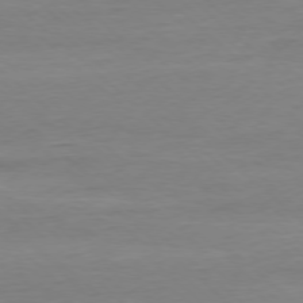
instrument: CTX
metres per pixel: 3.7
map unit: Ap
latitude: -77.9556
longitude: -81.0080
